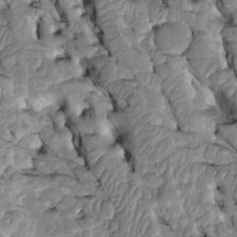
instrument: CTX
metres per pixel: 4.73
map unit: Htu
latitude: -2.4062
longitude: 149.4833
